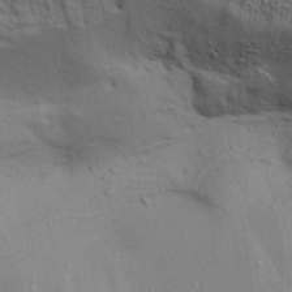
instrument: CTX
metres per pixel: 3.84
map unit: Aa
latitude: 32.3089
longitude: -135.8205
